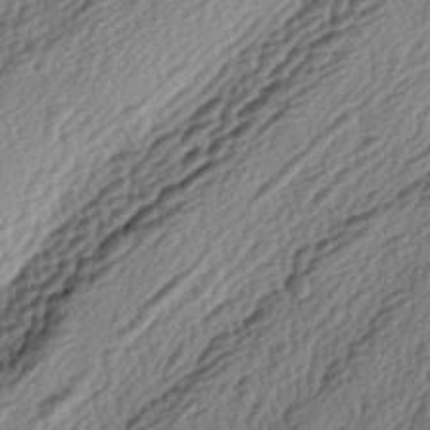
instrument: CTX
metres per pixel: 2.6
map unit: lAa
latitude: -3.9178
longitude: -123.4993
